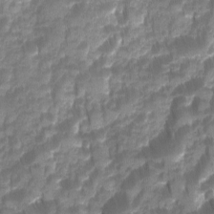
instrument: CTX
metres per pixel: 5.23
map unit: Ave
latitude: -11.0487
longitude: -119.9150
